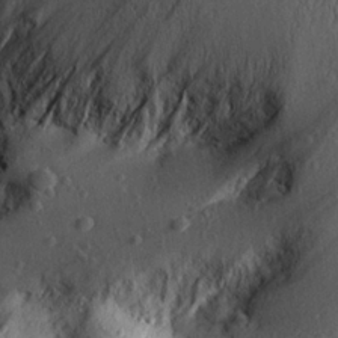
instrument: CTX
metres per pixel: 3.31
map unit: Aa
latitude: 25.1214
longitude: -143.8583
